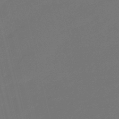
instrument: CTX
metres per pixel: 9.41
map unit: eHb
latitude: -47.4076
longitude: 86.6896
